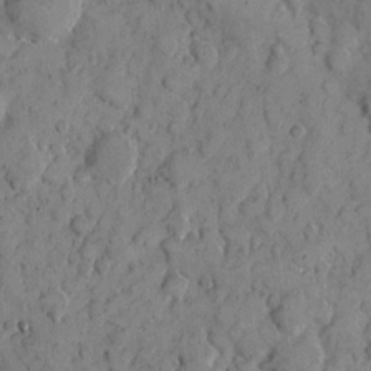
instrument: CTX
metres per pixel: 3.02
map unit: eHh
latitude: 7.7261
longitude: -63.5938
